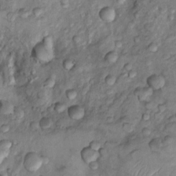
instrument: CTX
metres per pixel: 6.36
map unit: Nhu
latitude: 9.5560
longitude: -25.2537
